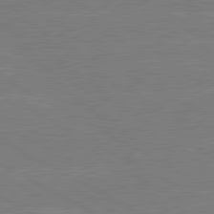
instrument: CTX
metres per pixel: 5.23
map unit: lApd
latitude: 80.6301
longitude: -126.8569
